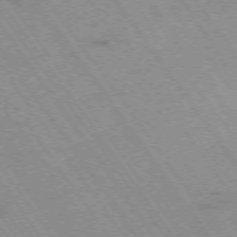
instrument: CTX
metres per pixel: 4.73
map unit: Hpe
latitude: -74.3685
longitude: 2.1416
